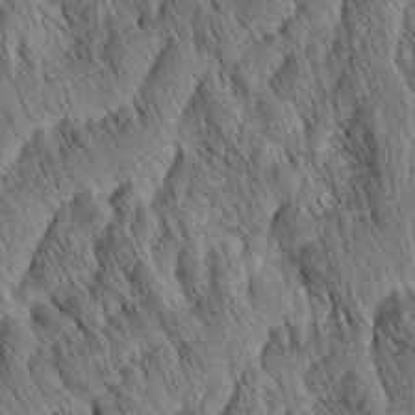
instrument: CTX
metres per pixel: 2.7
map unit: Aa
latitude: 6.5546
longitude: -130.5735
